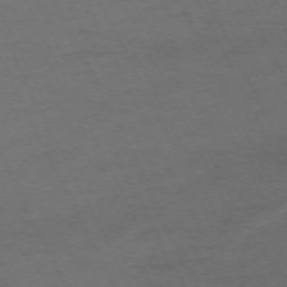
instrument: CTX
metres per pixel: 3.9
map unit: Hpe
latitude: -71.1242
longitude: 15.1998
